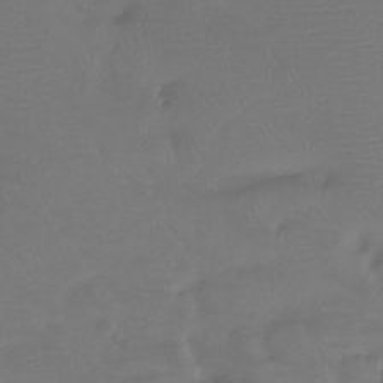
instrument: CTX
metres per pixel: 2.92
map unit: Htu
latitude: -13.6533
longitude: -46.5735
